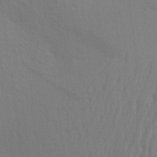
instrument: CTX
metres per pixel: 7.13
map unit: Aa
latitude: 25.7260
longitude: -145.8205
